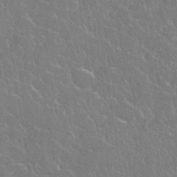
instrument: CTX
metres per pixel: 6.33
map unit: eHh
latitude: 37.3671
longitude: -61.8583
